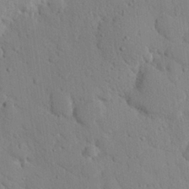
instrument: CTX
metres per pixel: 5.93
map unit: eHh
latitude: 25.9528
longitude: -77.9717
